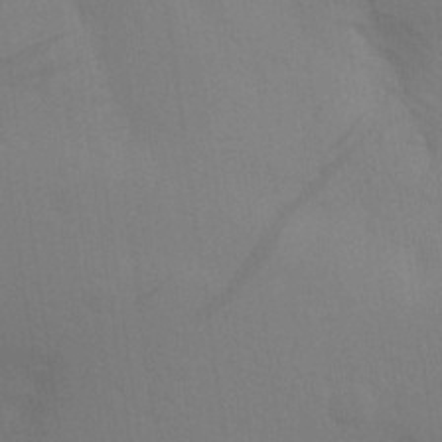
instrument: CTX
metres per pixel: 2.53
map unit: Aa
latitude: 27.1781
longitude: -145.8583
